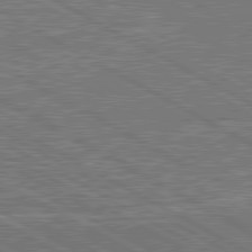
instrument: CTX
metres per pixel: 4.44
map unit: lApd
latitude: 80.8380
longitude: 119.1998
